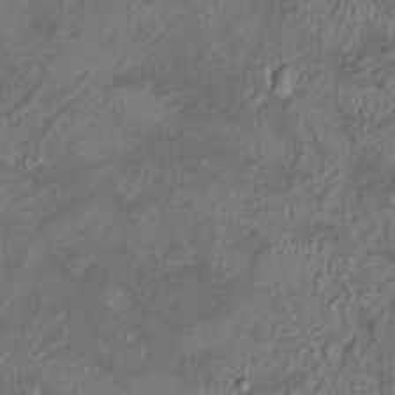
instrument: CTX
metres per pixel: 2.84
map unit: HNhu
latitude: 5.3104
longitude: 13.6722
